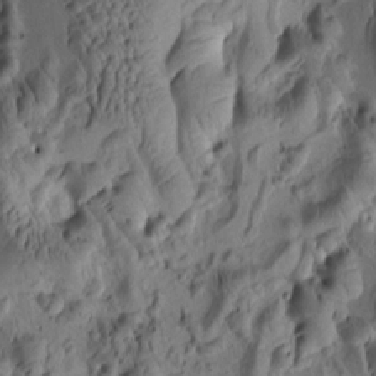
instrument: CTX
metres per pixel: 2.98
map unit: eHh
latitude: -0.5763
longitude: 15.3888
